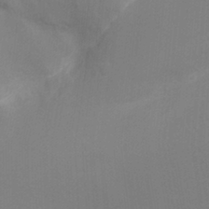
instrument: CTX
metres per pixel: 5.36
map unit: Ht
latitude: -6.0472
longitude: -26.5168
